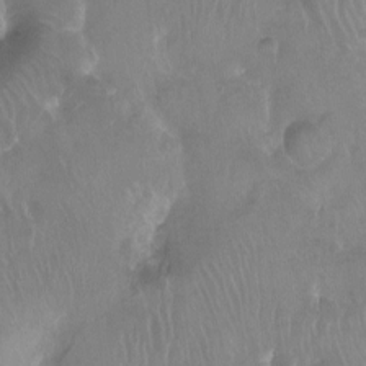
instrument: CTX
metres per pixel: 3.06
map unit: Ht
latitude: -11.6722
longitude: -43.4049
